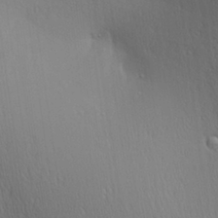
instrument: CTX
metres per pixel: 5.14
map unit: Aa
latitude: 27.2726
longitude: -138.3278
